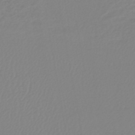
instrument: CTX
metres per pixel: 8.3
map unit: lHb
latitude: -44.8030
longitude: 75.4455
